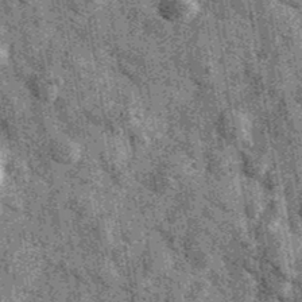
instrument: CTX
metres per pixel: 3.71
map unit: Ave
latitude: 40.4412
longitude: -106.5168
